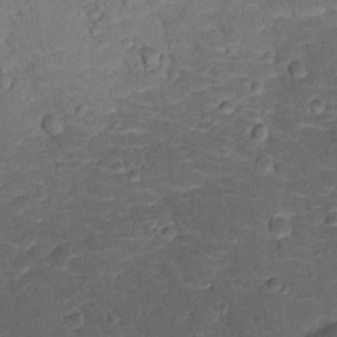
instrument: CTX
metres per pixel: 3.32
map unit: lHvf
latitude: 13.2348
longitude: 178.5196
